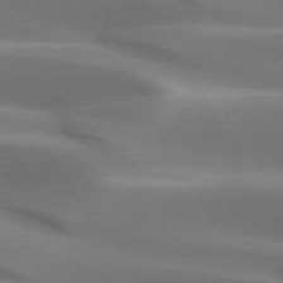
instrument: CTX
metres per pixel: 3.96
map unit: lApd
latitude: 73.0459
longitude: -51.6505
